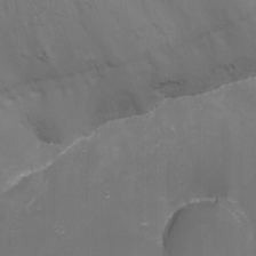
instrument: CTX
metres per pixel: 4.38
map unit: Nhu
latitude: -15.7100
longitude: -51.2726
